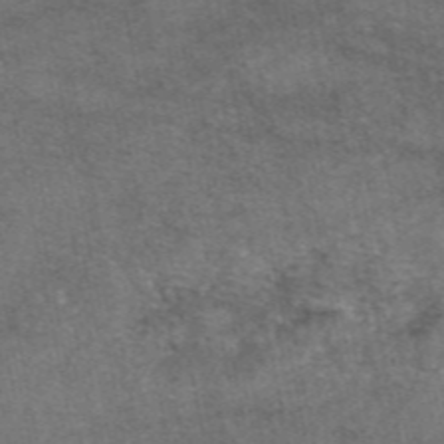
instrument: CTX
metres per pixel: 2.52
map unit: eAb
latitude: 47.8395
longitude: 108.2173
